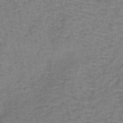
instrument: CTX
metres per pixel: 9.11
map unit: lHb
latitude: -40.5951
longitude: 58.5951
